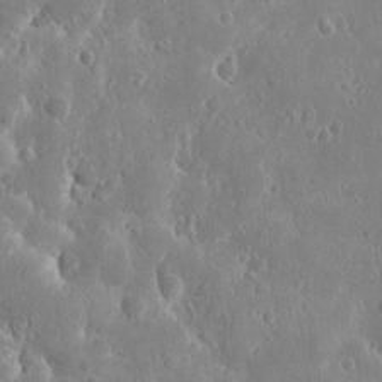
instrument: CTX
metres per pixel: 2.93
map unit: eHh
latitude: 11.1214
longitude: -73.0270
